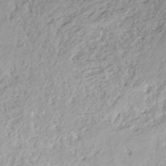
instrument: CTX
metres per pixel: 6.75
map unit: HNhu
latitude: -45.7856
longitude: 100.0849
